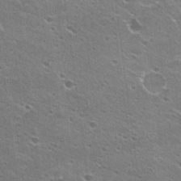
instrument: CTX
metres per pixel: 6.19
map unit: Hto
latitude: 23.3671
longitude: -42.2712
